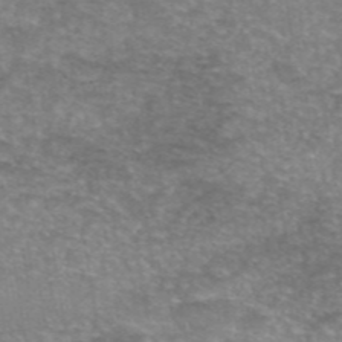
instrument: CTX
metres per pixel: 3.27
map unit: eAb
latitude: 45.9528
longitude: 103.0486
